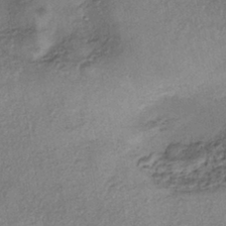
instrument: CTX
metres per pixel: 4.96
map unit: eHh
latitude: -41.7477
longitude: 120.0472
